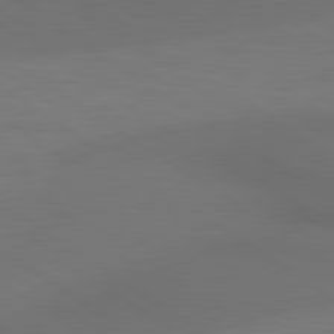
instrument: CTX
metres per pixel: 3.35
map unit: lApd
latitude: 80.7624
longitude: 161.4077
